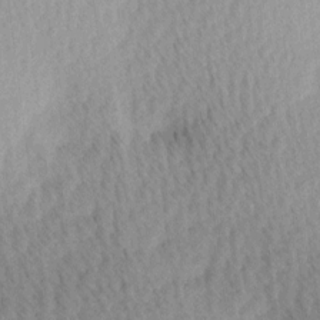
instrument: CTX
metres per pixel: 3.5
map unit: Ave
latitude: 11.2348
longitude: -107.3482
